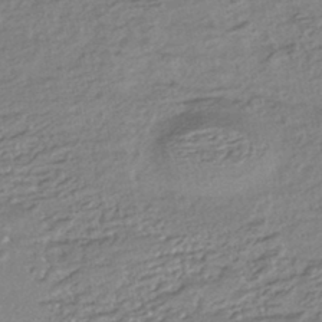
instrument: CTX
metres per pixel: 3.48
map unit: HNhu
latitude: -44.5574
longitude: 96.0472
